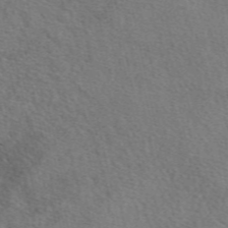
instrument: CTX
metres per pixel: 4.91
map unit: eAb
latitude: 49.6883
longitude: 113.2187
